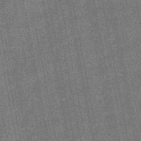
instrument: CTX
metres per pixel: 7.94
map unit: HNb
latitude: -49.0109
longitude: -38.3845
